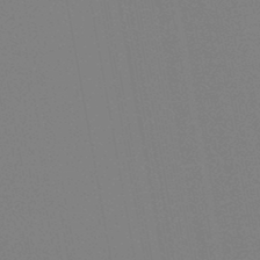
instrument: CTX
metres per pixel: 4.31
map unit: HNb
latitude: -45.8989
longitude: 55.4832
